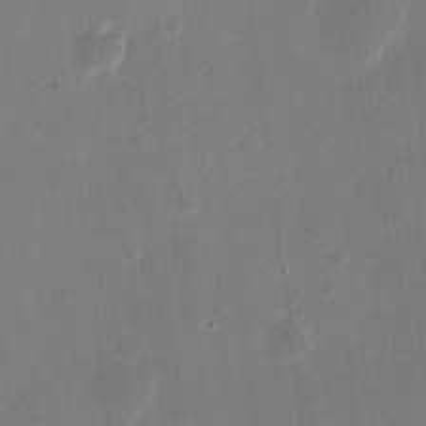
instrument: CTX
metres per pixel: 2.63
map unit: eHh
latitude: 11.0270
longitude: -68.9325
